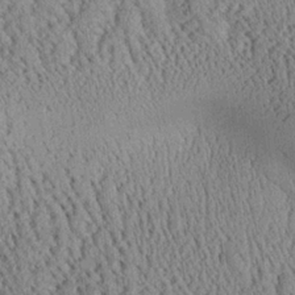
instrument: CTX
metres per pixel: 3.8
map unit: Aa
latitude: 25.3670
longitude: -134.5168
